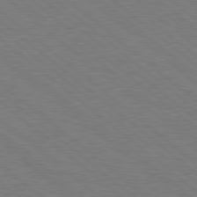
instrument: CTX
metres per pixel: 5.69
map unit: Hpe
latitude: 78.4601
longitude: -153.0270
